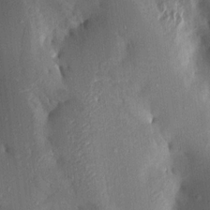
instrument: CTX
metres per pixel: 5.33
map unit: Aa
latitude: 15.5183
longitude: -148.5357
